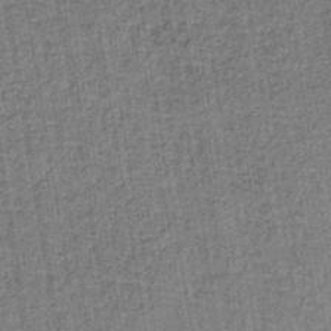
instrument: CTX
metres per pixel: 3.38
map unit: lHb
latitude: -39.6155
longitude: 60.5952
